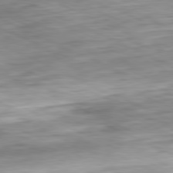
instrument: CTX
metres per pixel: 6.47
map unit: Ap
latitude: -81.6911
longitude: -69.9339
